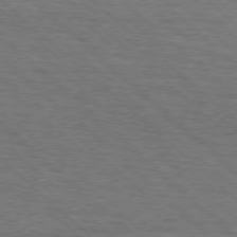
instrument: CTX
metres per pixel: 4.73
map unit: lApd
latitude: 75.6316
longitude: -84.7435
